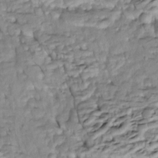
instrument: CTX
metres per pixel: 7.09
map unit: Htu
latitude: -5.6155
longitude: 154.1039
